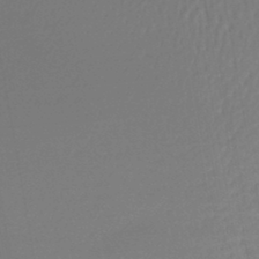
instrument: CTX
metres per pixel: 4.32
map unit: lHb
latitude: -43.2564
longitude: 59.8989
